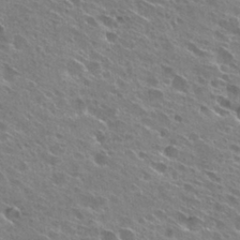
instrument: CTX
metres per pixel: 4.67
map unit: Hto
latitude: 28.8758
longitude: -44.4979
